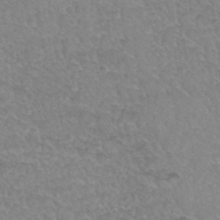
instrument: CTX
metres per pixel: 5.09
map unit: Hto
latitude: 34.9702
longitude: -46.0255
